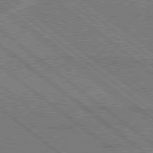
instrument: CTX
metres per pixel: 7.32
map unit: Hpe
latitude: 78.3656
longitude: -160.9136
